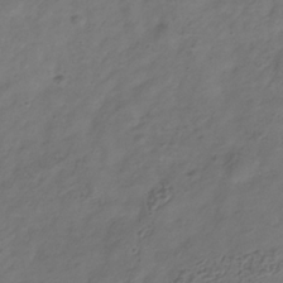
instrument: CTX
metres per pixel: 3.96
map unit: Hve
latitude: -34.2928
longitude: 90.8030
